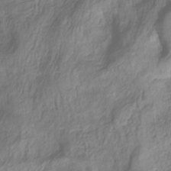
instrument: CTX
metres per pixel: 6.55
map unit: HNhu
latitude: -29.1998
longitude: 66.9731
